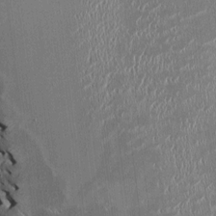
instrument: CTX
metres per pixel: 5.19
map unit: HNhu
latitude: -0.9731
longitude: -7.2915
